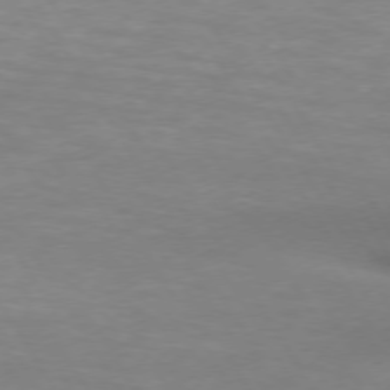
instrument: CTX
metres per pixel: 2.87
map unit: lApd
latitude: 73.8773
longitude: -53.2348
